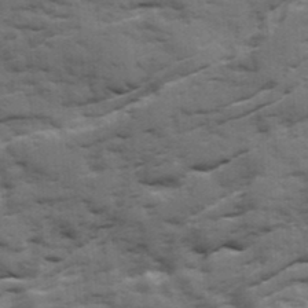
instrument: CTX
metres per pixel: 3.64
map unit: Ave
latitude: 18.6679
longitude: -129.9528
